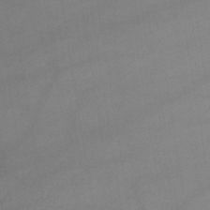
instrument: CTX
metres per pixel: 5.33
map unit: lHb
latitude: -43.9178
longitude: 66.9353
